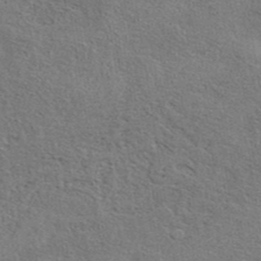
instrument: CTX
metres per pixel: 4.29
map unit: eAb
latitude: 40.6301
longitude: 104.0094
